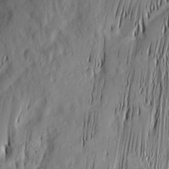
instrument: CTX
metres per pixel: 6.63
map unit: Nhu
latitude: -4.8975
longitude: -152.2901
